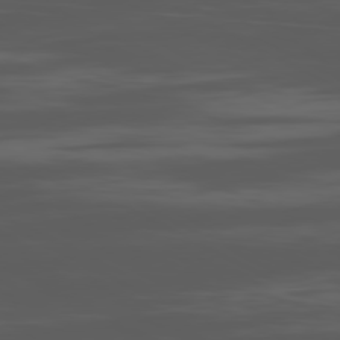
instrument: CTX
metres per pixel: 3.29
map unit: Ap
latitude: -80.6519
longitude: -63.0648
